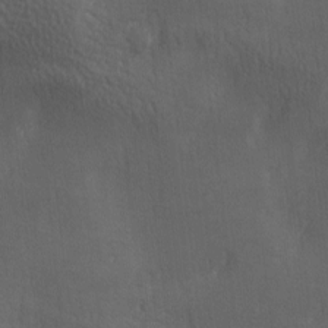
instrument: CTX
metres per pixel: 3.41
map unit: lAa
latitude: -6.5384
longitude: -121.5749
